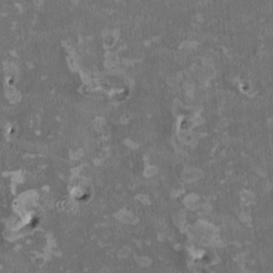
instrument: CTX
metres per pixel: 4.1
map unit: HNhu
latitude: 2.1200
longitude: -3.7638
